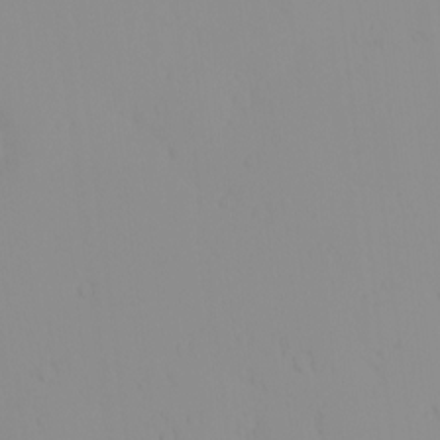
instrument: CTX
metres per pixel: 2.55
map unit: eHh
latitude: -1.1054
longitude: 20.0094
